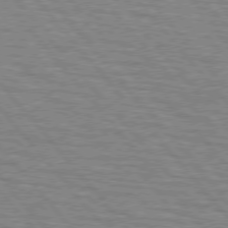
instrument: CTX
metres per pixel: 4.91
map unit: lApd
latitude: 76.0822
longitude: -76.4034
